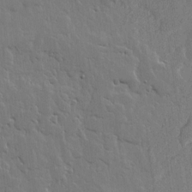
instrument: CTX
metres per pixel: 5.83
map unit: lHvf
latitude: 17.9339
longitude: -116.7246
